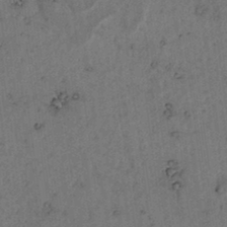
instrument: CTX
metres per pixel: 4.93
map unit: lAvf
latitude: 4.3656
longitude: 159.0486
